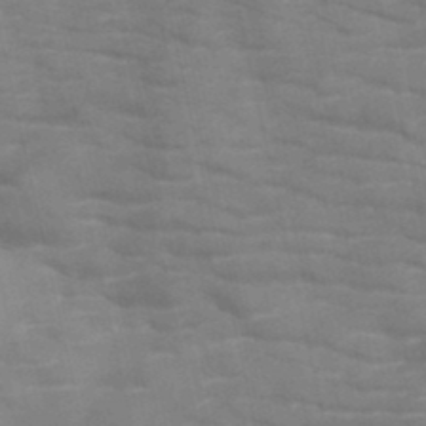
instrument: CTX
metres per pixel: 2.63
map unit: HNb
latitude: -46.9919
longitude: -48.1578
